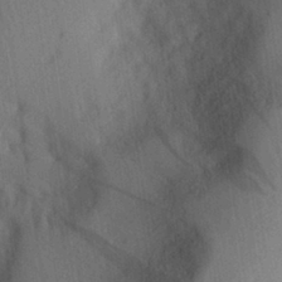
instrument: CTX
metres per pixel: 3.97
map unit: Aa
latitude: 28.7057
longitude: -146.1011
